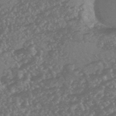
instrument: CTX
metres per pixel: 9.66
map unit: HNhu
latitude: -45.4643
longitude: 93.2943
